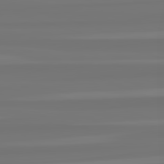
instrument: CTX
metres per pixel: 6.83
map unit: lApd
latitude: 82.6679
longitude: -179.0648
